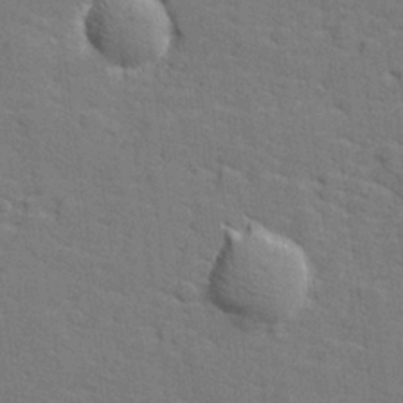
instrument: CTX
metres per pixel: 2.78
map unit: lHvf
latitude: 25.5938
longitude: 142.4629
